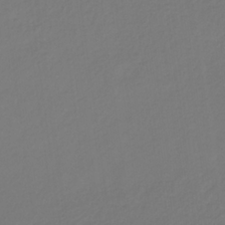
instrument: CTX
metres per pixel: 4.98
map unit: eHb
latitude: -30.5573
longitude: 64.6708
